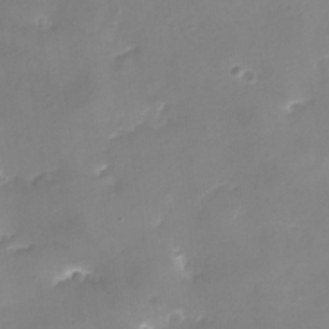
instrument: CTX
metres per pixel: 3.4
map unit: eHh
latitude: -5.6155
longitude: -78.2523
